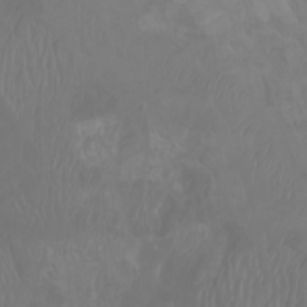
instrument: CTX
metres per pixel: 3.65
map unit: Aa
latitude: -6.8408
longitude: -85.7828
